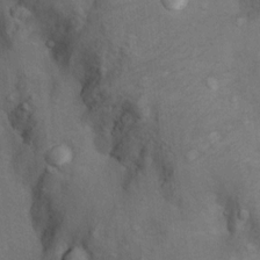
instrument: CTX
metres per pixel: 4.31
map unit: Nhu
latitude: 9.8583
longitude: -23.9717
